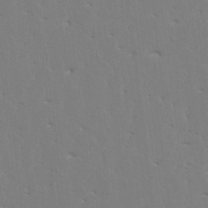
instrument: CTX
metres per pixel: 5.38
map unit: HNhu
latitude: 7.5371
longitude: -2.3089
